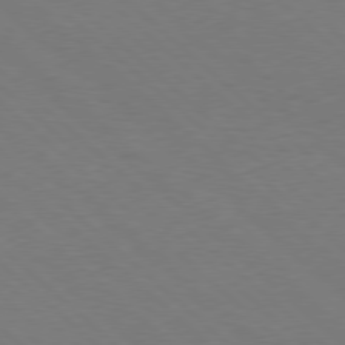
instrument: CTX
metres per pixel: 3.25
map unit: Hpe
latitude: 77.7638
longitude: -150.4034
